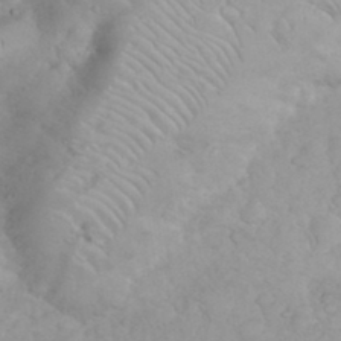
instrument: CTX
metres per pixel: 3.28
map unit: eHh
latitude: 35.4237
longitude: -63.6883
